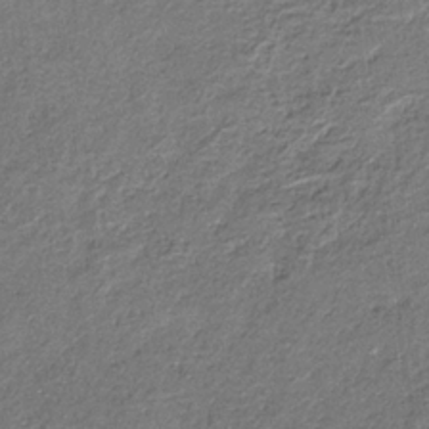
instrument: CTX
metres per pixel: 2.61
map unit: eHb
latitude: -30.2550
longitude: 68.8030
